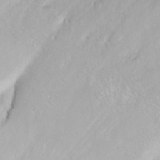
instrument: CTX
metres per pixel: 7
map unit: eHh
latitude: 31.5183
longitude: -59.6505
